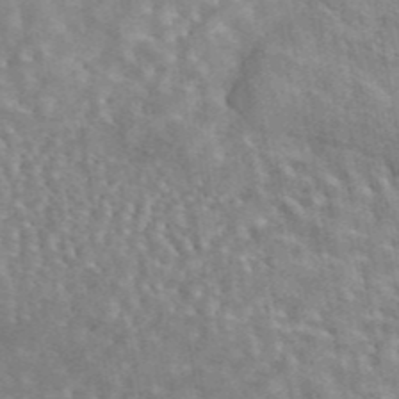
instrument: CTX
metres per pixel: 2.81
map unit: eAb
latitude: 44.5168
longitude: 109.8611
